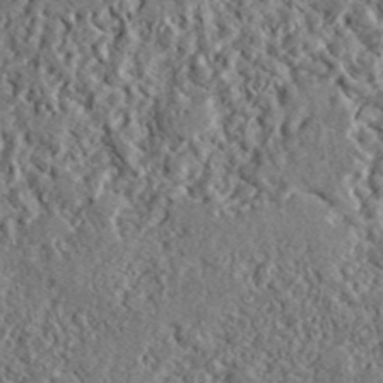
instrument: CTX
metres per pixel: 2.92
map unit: lHvf
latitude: 42.4790
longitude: -89.3671
